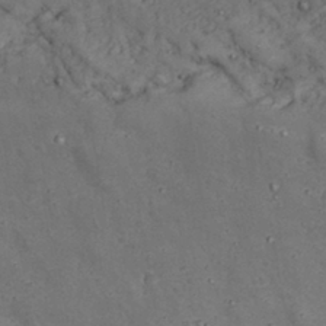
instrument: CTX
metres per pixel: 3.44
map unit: Nhu
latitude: 22.3845
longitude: -66.9324
